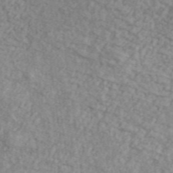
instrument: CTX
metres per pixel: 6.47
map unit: Ave
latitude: 41.3481
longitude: -110.6680
